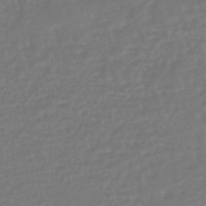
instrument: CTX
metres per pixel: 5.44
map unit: HNhu
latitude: -46.0661
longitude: 99.3509
